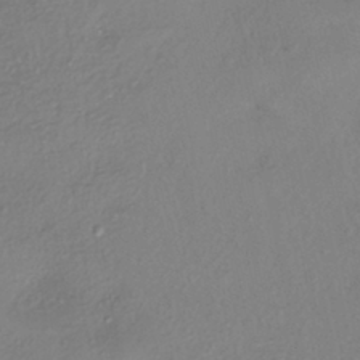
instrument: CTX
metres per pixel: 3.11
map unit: eHh
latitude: -42.1794
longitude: 122.3118
